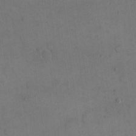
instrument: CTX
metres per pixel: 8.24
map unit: eHh
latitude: 18.9513
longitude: -64.5546
